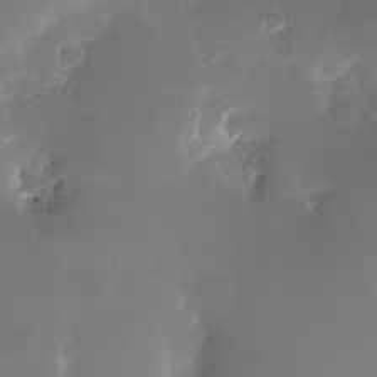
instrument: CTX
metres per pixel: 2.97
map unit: Nhe
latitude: -32.6708
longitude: -117.6505
